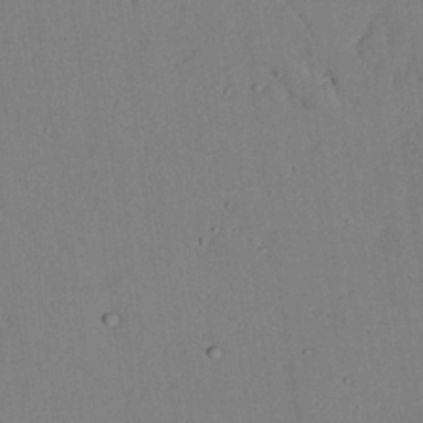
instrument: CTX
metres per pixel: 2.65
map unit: lAvf
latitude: 24.2711
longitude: -110.9514
